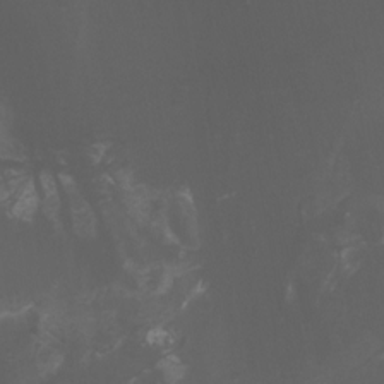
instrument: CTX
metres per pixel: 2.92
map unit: Aa
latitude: -7.7288
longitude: -77.8394
